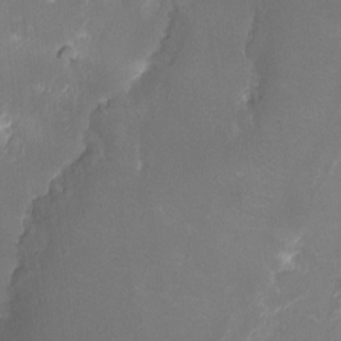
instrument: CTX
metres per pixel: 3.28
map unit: Nhu
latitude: -8.9353
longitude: -42.2901
